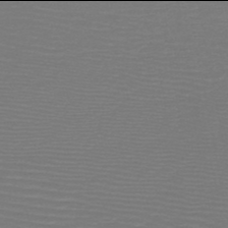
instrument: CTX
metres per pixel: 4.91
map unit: HNb
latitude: -50.0094
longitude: -44.0822
